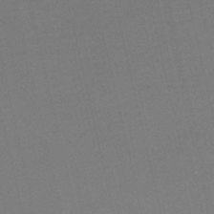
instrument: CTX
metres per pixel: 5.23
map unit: lHb
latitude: -47.1242
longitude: 61.0864
